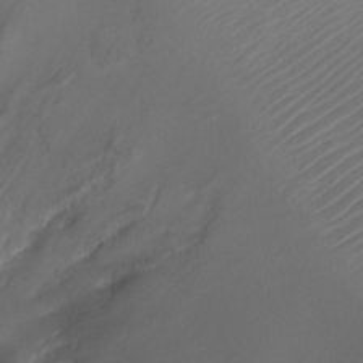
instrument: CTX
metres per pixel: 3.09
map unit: Ht
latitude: -1.9745
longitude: -18.9324
